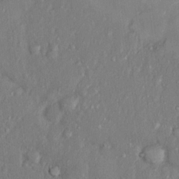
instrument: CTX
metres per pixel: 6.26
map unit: Nhu
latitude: 15.7450
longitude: -30.8191
